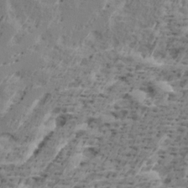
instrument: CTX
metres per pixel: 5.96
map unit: Ave
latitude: 16.3845
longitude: -137.7072
